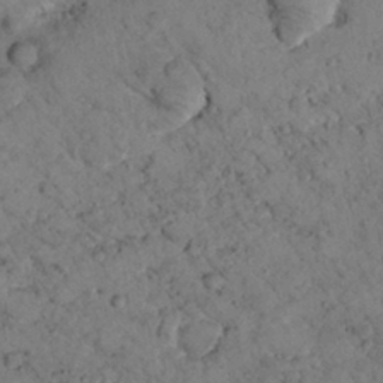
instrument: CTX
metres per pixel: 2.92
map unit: lHvf
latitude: 14.3846
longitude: 178.8219
